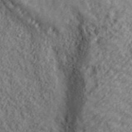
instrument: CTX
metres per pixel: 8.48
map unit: lHvf
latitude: 38.4979
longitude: -89.9151
